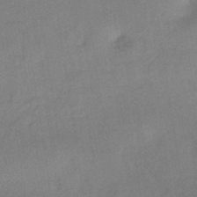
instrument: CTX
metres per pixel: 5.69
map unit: HNhu
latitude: -45.2943
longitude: 90.8597
